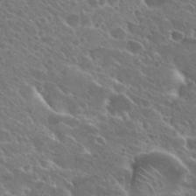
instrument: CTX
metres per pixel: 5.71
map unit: Hto
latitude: 27.1592
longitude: -39.5371
